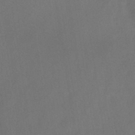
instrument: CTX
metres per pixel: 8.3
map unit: HNb
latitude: -44.4062
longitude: -39.5371
